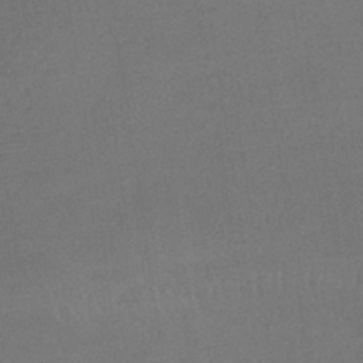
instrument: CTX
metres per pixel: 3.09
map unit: lHb
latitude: -35.1431
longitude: 68.2550
